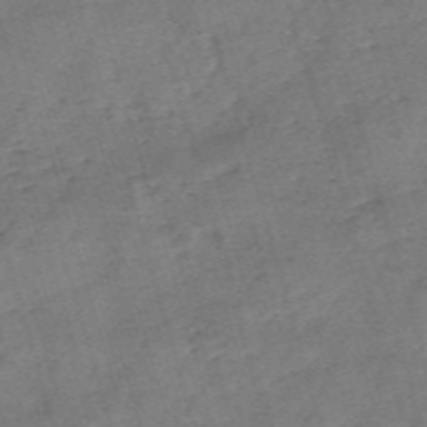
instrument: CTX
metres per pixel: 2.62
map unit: eHh
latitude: -55.1809
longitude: -90.9514
